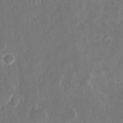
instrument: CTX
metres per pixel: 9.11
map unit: eHh
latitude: 11.6316
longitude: -71.5371
